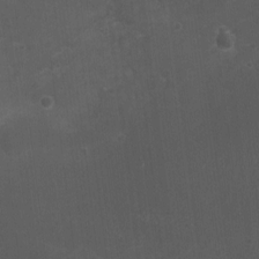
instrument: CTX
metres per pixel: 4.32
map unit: Nhu
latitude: 3.4993
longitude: -16.8946
